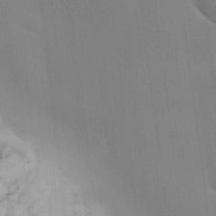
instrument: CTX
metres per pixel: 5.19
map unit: lHvf
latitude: 21.7828
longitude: 142.3117
